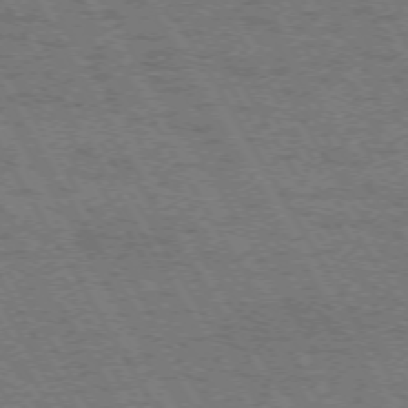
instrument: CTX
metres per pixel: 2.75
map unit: Hpe
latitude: -73.5588
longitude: 3.1431
